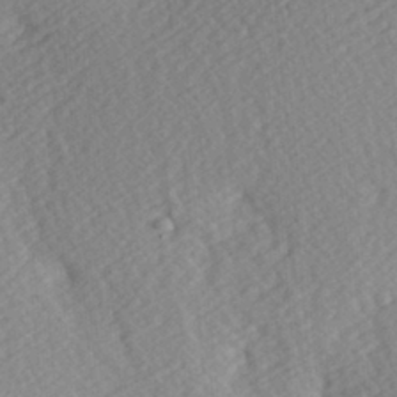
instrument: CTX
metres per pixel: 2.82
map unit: Hve
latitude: 2.9891
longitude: -124.0255
